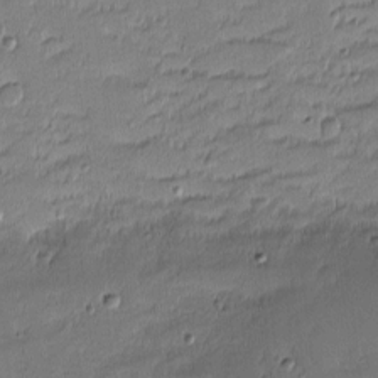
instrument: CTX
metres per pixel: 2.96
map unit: eHh
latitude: -2.2928
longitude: -83.1592
